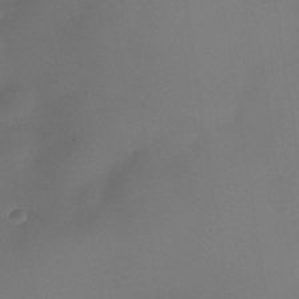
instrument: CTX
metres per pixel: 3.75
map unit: Nhe
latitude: -35.1809
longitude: -130.8947
